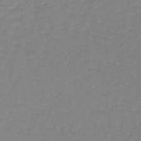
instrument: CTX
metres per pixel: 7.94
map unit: lHb
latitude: -41.8989
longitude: 63.3131
